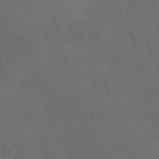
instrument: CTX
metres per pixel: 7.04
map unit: Ht
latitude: -1.3132
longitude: -17.4993
